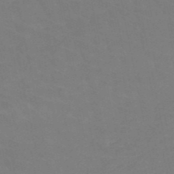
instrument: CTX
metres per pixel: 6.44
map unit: HNb
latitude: -50.1606
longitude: -52.5168
